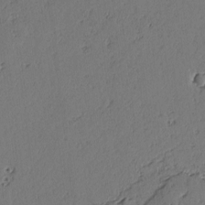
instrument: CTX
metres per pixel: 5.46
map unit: lAvf
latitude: -3.0297
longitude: -106.1956
